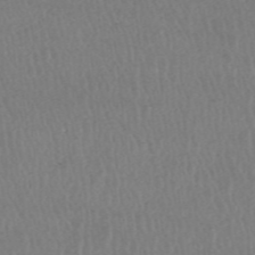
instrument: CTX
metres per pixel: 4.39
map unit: HNhu
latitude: -48.0094
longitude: 30.6329
